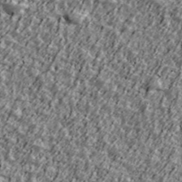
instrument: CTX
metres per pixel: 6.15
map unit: Ave
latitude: 42.2523
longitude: -113.4237
